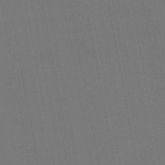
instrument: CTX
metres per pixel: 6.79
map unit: lHb
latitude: -46.1605
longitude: 63.6533
